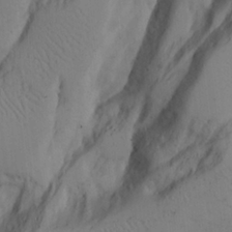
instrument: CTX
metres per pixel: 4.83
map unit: Aa
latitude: 25.4804
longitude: -131.6883
